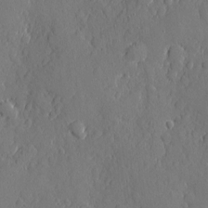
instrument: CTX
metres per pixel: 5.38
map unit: eHh
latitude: 5.7072
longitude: -75.1592
